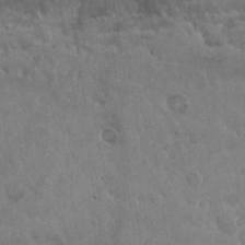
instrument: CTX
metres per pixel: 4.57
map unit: Nhu
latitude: 29.4615
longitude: -54.4601
